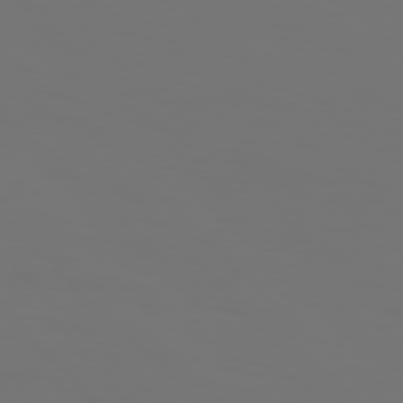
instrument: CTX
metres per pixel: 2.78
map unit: Hpe
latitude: 76.7624
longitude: -134.6868
